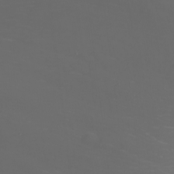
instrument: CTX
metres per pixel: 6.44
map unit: Nhu
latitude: -7.9556
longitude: -82.7435
